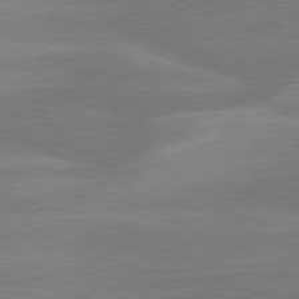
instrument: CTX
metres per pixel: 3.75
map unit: lApd
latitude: 79.5749
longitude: -122.4601
